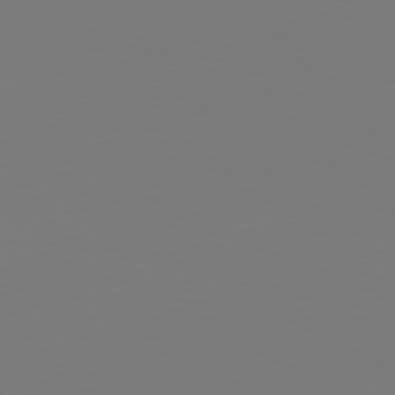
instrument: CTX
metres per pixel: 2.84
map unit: Hpe
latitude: 76.6301
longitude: -127.5371
